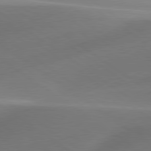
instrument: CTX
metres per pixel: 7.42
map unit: lApd
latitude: 79.8773
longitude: -91.4993
